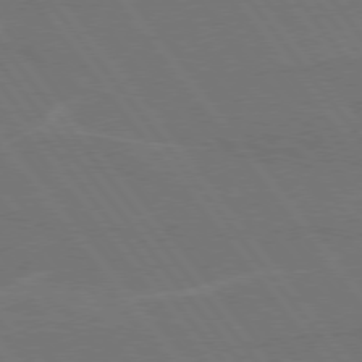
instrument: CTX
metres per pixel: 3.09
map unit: lApd
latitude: 75.3671
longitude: -67.7449
